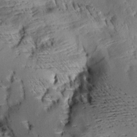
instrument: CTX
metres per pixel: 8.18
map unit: Aa
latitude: 9.5560
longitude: -142.4412
